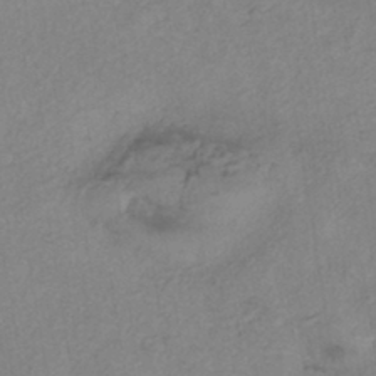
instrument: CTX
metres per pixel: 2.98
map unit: eHh
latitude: -42.0661
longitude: 119.3699
